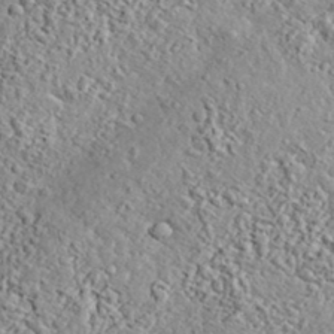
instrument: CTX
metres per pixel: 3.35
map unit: eHh
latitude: 37.0648
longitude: -81.5749
